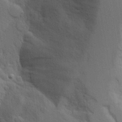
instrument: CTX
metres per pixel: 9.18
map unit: lAvf
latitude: 16.0255
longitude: -127.2348
